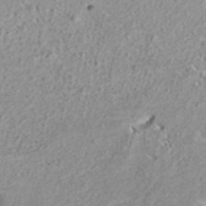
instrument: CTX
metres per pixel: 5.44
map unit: ANa
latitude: 36.7813
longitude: 13.7478
